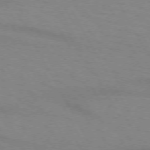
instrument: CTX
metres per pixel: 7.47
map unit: lApd
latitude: 72.2712
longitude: -56.6112
